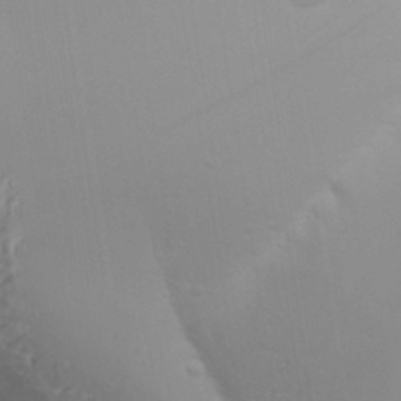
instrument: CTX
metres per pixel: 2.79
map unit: Aa
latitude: 30.7436
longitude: -133.5938
